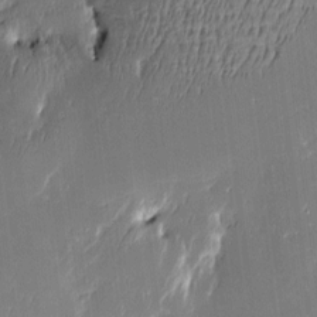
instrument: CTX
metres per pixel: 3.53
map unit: Htu
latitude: -5.9556
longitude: 176.1228
